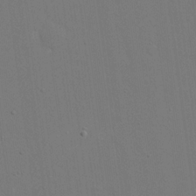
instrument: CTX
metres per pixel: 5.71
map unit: eHh
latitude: 18.6490
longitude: -69.4993
